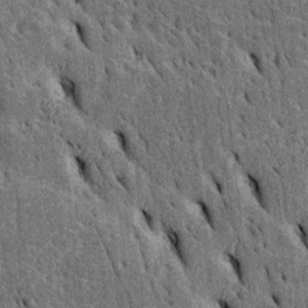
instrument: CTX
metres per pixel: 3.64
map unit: Htu
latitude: -3.5588
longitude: 151.9745
